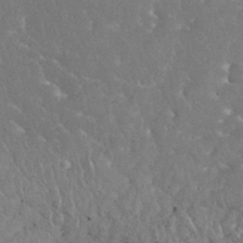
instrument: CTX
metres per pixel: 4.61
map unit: eHh
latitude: 34.8569
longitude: -64.1200
